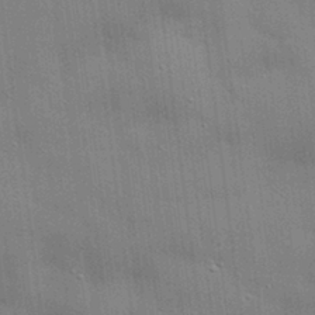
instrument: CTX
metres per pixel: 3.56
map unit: eHh
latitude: 28.7624
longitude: -82.8380
